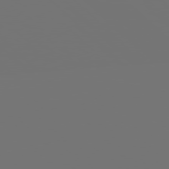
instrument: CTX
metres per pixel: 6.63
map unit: Hpe
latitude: 77.8583
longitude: -140.7435
